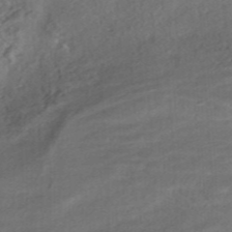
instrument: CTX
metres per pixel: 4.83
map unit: HNhu
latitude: -42.1794
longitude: 103.9556
